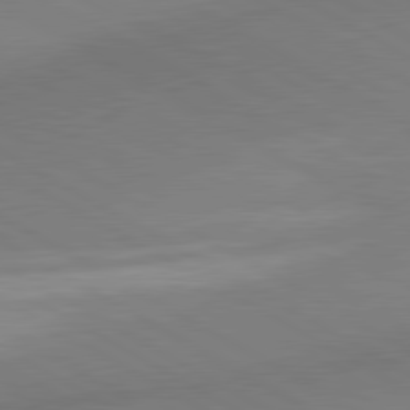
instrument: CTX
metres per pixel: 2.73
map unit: lApd
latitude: 80.5357
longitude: 163.7855
